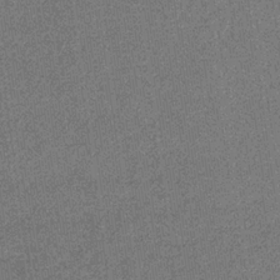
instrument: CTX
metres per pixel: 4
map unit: eHb
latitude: -31.2187
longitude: 67.8044
